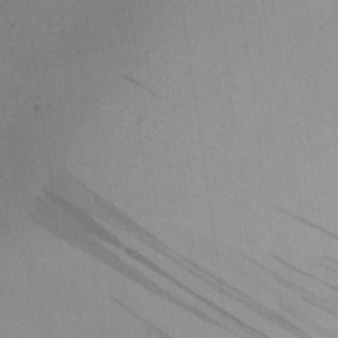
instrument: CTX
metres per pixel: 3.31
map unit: Nhu
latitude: 24.7246
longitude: -73.8017
